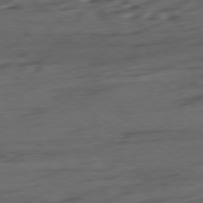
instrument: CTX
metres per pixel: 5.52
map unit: Hpe
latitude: -78.8597
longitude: -19.8016
